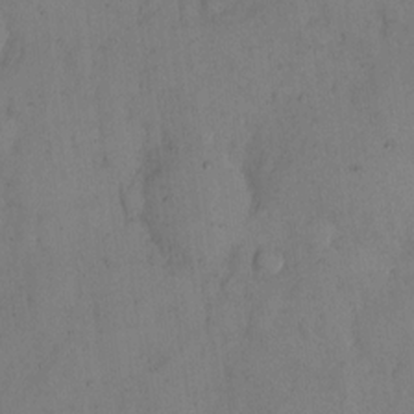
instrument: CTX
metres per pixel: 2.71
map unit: eHh
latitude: 13.2726
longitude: -61.9150
